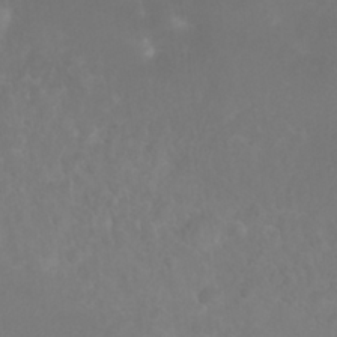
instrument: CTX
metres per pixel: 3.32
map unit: Nhu
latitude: 27.0836
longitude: -64.6868
